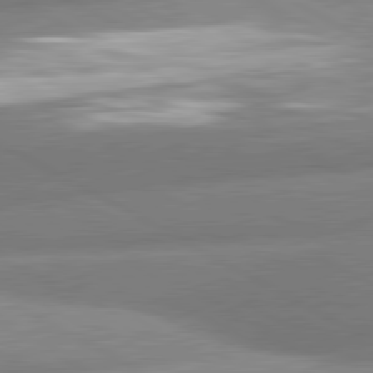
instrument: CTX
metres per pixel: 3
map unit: lApd
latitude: 80.6113
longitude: -163.4427
